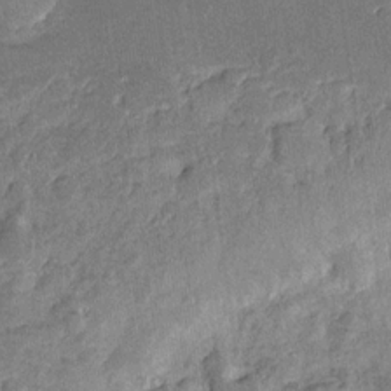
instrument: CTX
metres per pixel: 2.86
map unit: Hve
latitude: -27.6155
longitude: 92.0472
